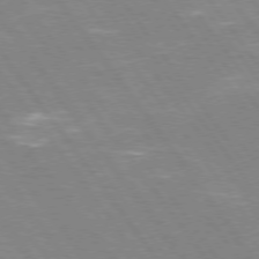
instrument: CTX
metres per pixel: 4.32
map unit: Hpe
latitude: 74.1011
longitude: -141.8016
